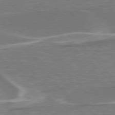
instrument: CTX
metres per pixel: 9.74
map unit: lApd
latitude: 76.2711
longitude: -63.3104
